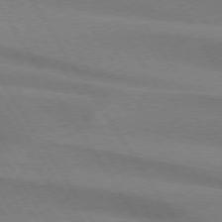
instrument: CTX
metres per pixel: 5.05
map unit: lApd
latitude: 74.0255
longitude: -62.4601
